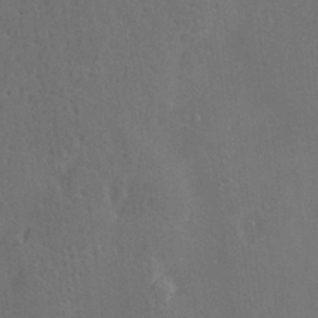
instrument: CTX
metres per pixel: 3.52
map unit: Nve
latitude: -7.3131
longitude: 174.2739
